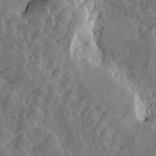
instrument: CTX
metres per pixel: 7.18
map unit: Htu
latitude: -4.4440
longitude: -176.9513
